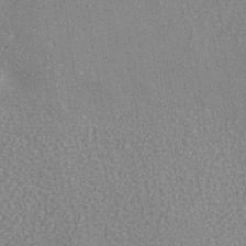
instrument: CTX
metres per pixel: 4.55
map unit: ANa
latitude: -36.5195
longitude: 94.7463
